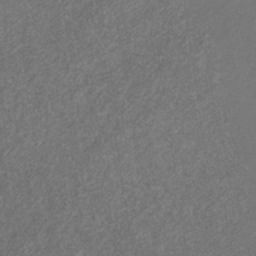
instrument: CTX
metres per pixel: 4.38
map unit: eHb
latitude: -31.2565
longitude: 71.6722
